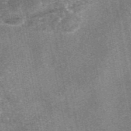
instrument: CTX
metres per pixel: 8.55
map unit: eAb
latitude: 47.6505
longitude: 106.8786
